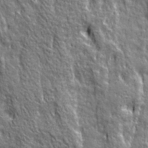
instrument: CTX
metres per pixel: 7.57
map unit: Ave
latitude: 20.8758
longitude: -135.1781
